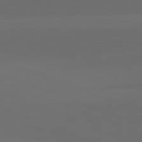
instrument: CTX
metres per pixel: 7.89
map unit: lApd
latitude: 82.0633
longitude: 134.6896
